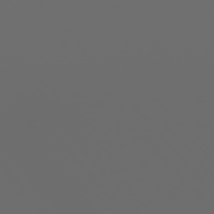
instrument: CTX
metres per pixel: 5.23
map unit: Ap
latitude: -76.1795
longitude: -63.9150
